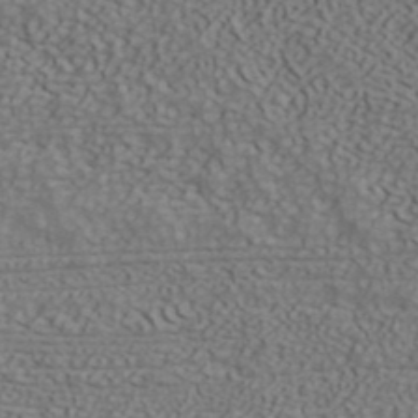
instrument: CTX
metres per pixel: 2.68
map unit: ANa
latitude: 39.9150
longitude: 34.8408
